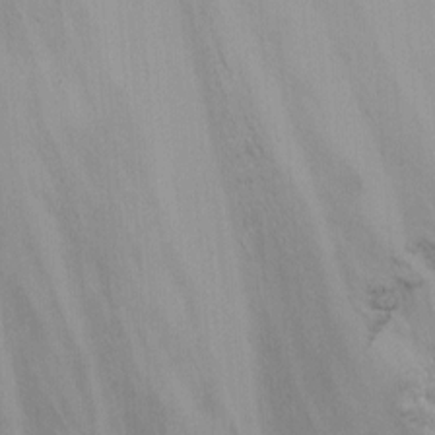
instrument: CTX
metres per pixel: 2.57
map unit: Ht
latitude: -15.2187
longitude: -53.7261
